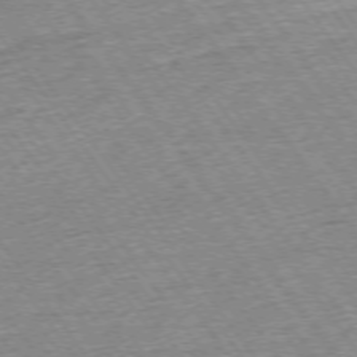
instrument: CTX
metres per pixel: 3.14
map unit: Ap
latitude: -74.5385
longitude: -88.7058
